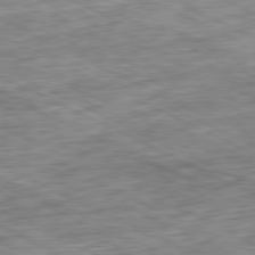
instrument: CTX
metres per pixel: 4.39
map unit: Ap
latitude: -81.2565
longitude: -88.5546
